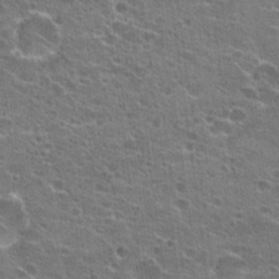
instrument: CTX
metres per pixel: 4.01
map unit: Hto
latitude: 23.1970
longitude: -43.0081
